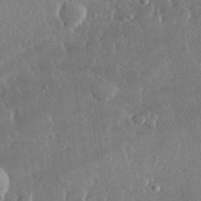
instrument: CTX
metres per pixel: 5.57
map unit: lHvf
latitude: 30.8191
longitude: -92.6490
